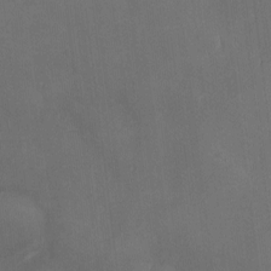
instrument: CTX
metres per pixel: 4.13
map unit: HNhu
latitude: -5.3509
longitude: 15.3888
